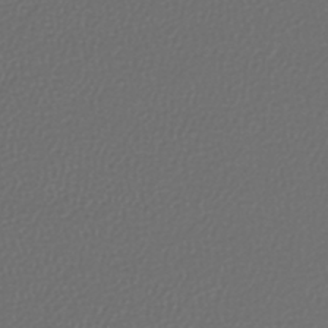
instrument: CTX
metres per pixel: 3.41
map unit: lHb
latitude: -43.5399
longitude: 71.0864
